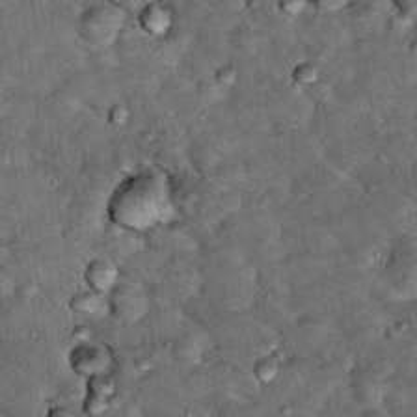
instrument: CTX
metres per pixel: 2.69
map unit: Hto
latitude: 15.7450
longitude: -35.5749
